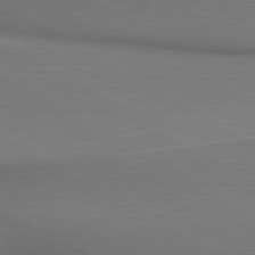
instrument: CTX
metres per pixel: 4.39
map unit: lApd
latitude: 80.5168
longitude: 155.9745
